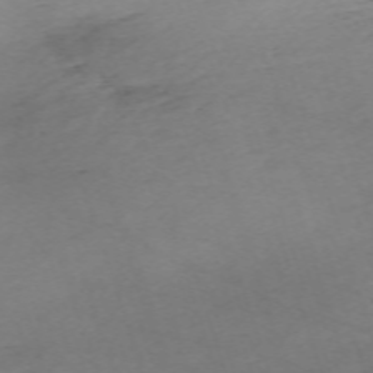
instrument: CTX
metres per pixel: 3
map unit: Nhu
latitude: -67.3510
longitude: 39.7667
